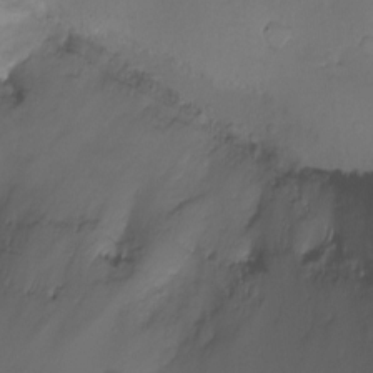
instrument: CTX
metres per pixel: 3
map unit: Ht
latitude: -18.5574
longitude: -44.1955
